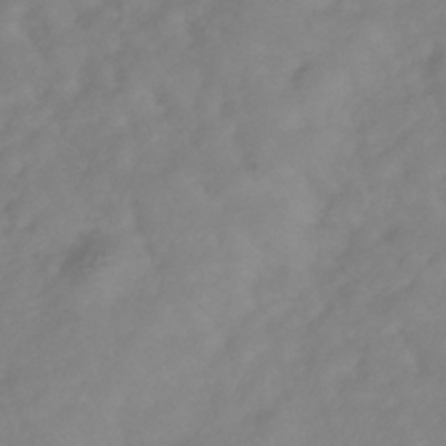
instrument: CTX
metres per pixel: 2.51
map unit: Hve
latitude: -34.0850
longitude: 91.4833
